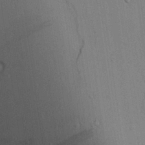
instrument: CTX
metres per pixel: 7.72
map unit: Aa
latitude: 24.6112
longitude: -136.9892
